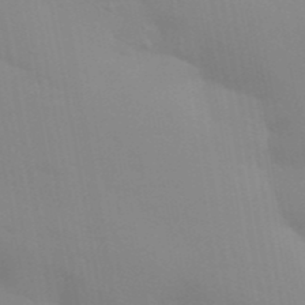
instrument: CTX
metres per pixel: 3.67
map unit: Aa
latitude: 32.7435
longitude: -145.3481
